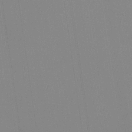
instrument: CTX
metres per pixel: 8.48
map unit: HNb
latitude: -32.2929
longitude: 56.6140
